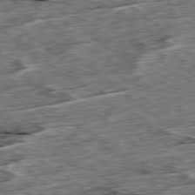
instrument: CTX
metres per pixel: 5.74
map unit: Ap
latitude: -79.6533
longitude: -85.3860
